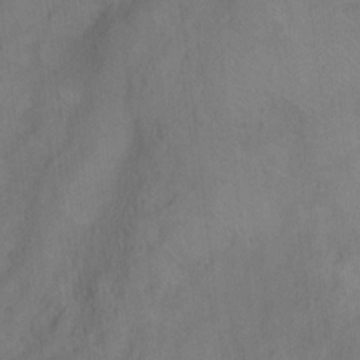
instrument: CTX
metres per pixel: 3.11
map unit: Hto
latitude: 6.8569
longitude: -37.6127
